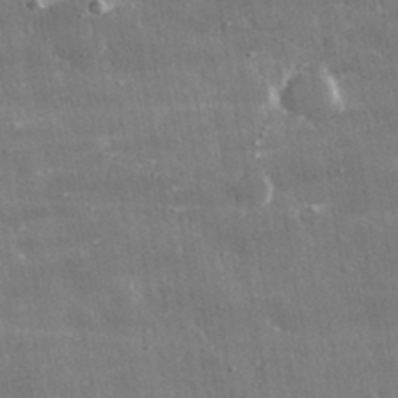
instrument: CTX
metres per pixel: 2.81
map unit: lHvf
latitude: 31.1026
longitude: -90.9703
